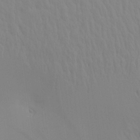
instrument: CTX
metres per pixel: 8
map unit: Aa
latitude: 18.2900
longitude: -143.8017
